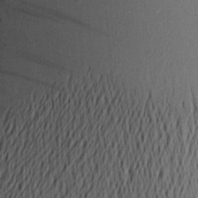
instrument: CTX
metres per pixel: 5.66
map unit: Aa
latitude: 21.1026
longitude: -144.1011
